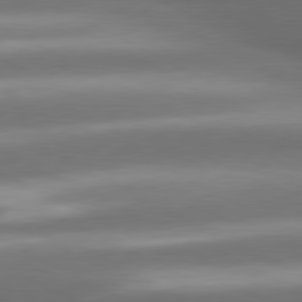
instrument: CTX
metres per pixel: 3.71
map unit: lApd
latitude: 80.4979
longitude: -142.3845
